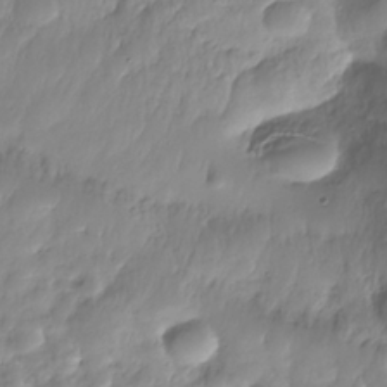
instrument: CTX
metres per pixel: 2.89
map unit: Nhe
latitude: -36.3117
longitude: -179.1970
